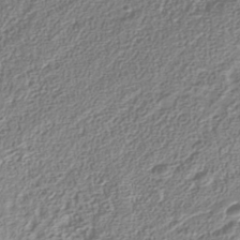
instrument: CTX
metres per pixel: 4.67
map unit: Nhu
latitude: -40.1606
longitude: -86.3845
